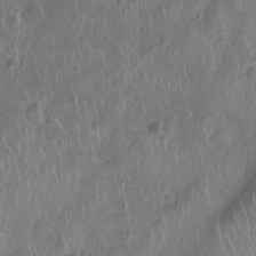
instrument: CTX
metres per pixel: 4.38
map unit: Ht
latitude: -9.1809
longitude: -21.3293
